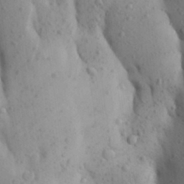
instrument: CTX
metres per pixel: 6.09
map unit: Aa
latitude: 26.4979
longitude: -149.4615
